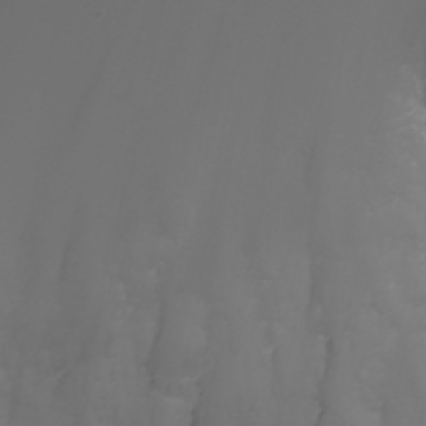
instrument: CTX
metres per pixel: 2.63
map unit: Nhu
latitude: -5.8044
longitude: -88.9514
